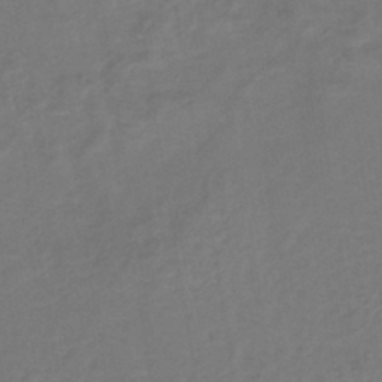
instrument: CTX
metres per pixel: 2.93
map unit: lHb
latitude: -42.3684
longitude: 74.7086
